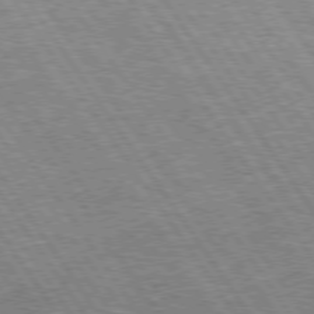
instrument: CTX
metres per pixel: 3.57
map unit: Hpe
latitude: 74.6113
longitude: -150.6868
